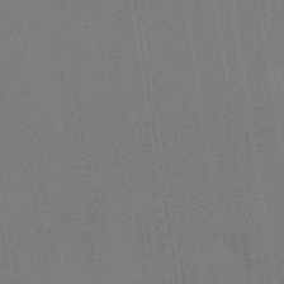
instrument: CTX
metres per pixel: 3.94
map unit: HNhu
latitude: -42.7274
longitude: 96.1417
